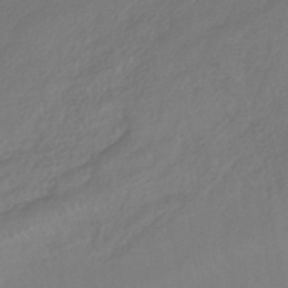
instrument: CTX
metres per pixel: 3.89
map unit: lHb
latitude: -42.8785
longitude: 70.6141
